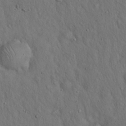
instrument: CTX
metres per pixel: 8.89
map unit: Hto
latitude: 15.9717
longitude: -58.3467
